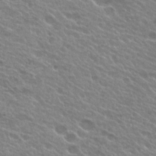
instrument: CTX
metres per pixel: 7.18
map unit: Hto
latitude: 25.1214
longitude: -37.8584
